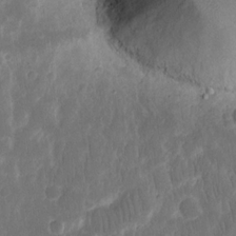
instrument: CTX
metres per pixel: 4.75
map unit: eHh
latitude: 15.5372
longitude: -72.5168
